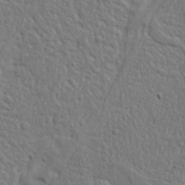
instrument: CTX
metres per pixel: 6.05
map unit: Nhu
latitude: 15.0459
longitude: -74.7057
